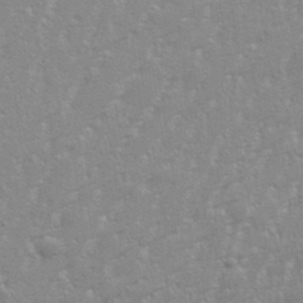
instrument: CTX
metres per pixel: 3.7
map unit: eHh
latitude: 34.4412
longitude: -132.3467
